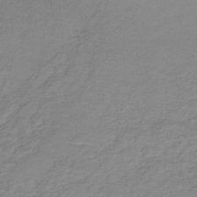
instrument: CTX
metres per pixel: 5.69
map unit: lHb
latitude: -42.9919
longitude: 73.2376
